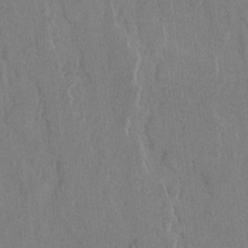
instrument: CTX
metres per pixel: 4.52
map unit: lAvf
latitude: -6.3117
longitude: -114.8002
